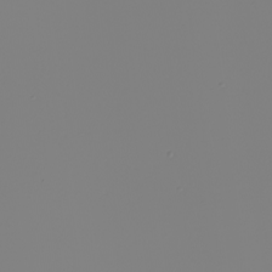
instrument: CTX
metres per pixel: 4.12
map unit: Nhu
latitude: -6.4440
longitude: -94.4412
